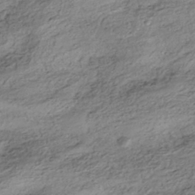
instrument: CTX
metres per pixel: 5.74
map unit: HNhu
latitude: -42.3684
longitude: 105.8611
